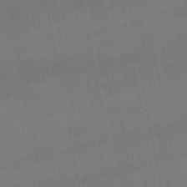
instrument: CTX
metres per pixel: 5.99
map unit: lHb
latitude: -47.6344
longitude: 73.8800
